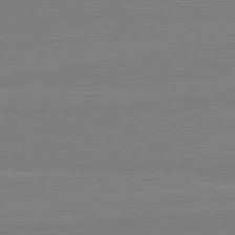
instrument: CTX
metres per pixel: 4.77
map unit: lApd
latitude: 81.8016
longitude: 166.0094
